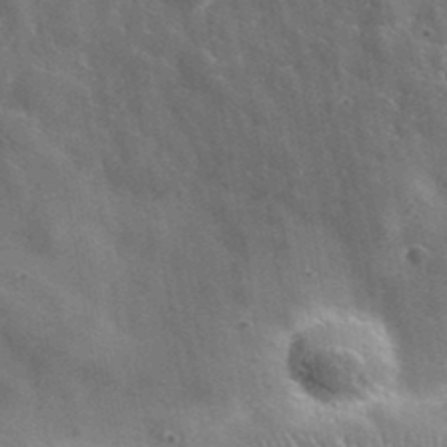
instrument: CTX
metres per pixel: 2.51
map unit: lHvf
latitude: 37.4805
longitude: -88.2334
